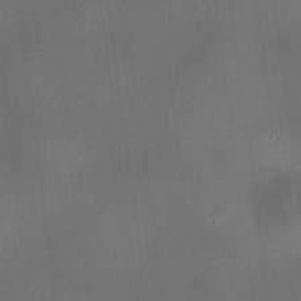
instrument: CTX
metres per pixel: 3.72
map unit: HNhu
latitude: 10.1956
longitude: 9.5966
